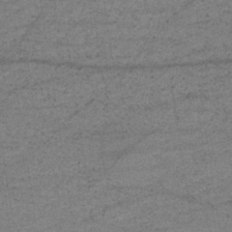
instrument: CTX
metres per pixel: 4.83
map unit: lHb
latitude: -34.3306
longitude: 70.7652
